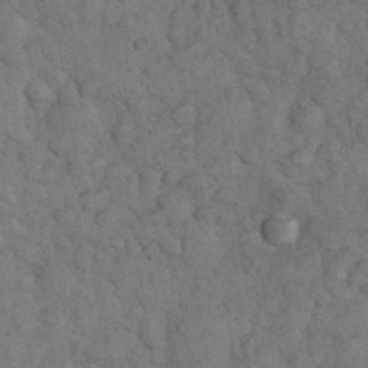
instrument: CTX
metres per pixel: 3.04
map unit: eHh
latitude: 33.8961
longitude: -67.2537
